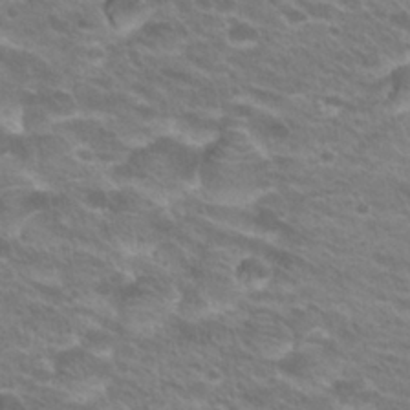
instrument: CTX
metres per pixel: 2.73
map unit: Hto
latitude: 25.8961
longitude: -29.9906
